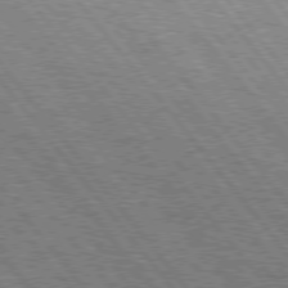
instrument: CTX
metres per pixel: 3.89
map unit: Hpe
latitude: 75.9150
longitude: -152.9892
